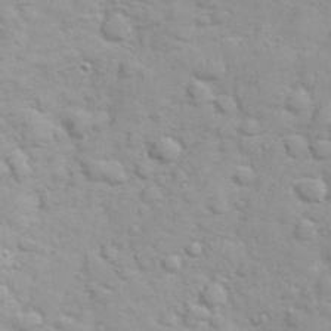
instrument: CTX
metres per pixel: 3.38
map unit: eHh
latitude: 31.9528
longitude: -61.6505
